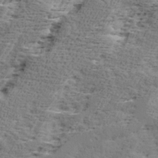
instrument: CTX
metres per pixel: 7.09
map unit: Ave
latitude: 16.6679
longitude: -137.7072
